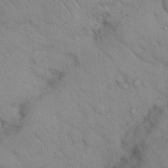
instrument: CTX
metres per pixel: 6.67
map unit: Nhu
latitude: 26.6113
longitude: -69.4427
